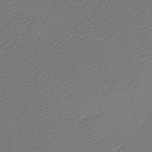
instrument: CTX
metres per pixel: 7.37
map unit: eHh
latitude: -4.5573
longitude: -79.3671
